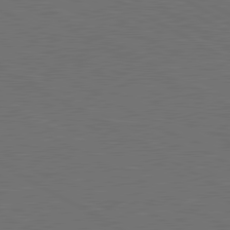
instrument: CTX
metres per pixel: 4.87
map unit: lApd
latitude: 80.6679
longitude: 117.3509
